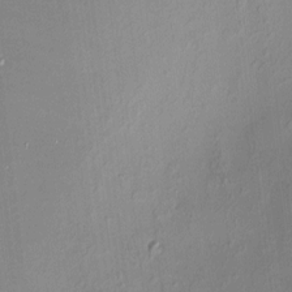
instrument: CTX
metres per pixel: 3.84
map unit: HNhu
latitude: 6.6301
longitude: 8.4818
